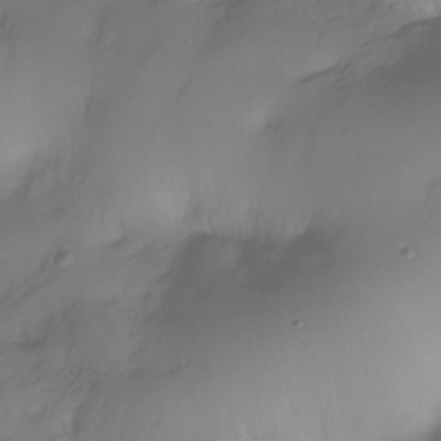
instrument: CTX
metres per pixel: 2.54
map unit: Nhe
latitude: -34.3684
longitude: -143.2348
